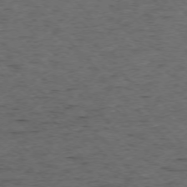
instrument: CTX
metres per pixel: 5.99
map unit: Ap
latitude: -76.2362
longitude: -87.4048
